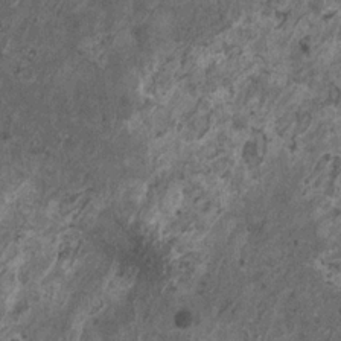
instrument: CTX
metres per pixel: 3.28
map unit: HNhu
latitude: 0.2900
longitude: 4.9163
